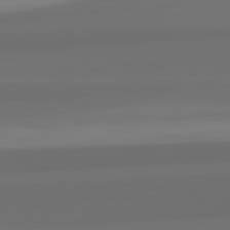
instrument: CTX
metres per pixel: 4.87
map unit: lApd
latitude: 82.7435
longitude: 165.4266
